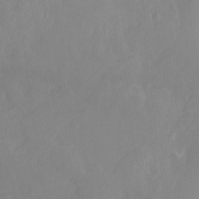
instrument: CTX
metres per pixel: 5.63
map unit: Hto
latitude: -8.4251
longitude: -47.8206
